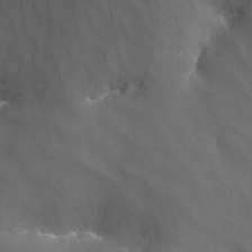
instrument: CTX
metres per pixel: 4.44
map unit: Nhu
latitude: -12.8975
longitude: -66.1766
